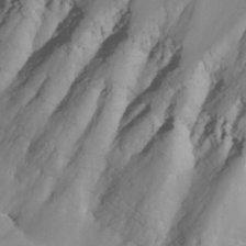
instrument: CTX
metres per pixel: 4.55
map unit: Nhu
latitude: -5.2754
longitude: -77.4993
